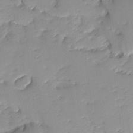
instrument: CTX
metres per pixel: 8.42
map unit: Ave
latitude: -8.6329
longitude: -117.1592
